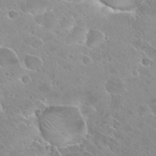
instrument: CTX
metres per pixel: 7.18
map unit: Hto
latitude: 26.5735
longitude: -40.3845
